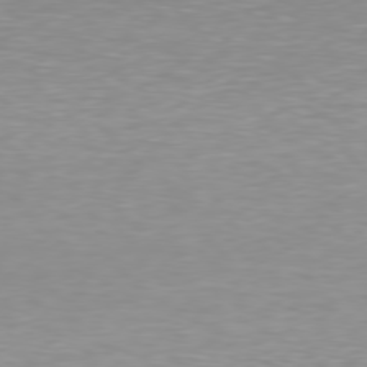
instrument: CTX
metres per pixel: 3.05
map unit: Hpe
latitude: 77.7260
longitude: -161.5749
